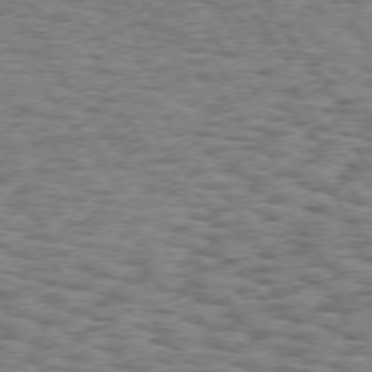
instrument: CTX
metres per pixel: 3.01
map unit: Hpe
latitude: 75.3293
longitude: -134.1389
